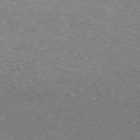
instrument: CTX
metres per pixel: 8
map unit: Hpe
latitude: -71.5210
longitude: 12.0283
